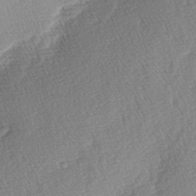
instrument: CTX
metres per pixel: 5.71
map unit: lAa
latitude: -4.0472
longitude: -130.2334
